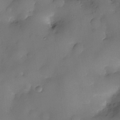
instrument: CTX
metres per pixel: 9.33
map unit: eHh
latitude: -23.7289
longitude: 15.4077
